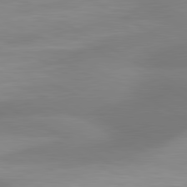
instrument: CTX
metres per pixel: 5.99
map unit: lApd
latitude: 80.7624
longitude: 123.9745
